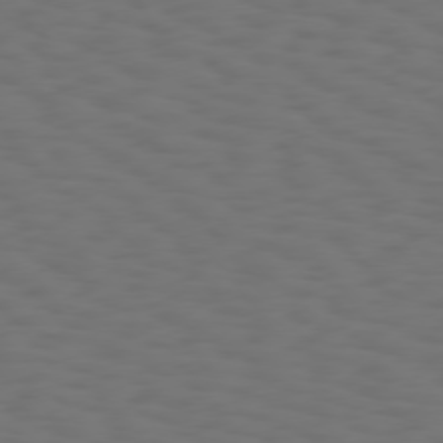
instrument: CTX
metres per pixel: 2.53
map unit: Hpe
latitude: 75.4615
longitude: -132.7624
